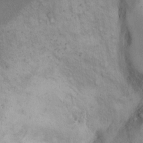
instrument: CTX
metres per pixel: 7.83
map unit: Hto
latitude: 13.0648
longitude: -57.4237
